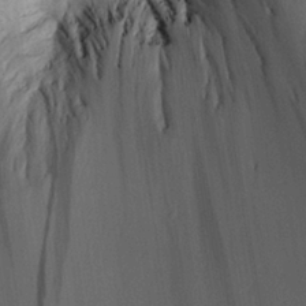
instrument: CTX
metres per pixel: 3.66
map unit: Aa
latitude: 27.0459
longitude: -137.5938
